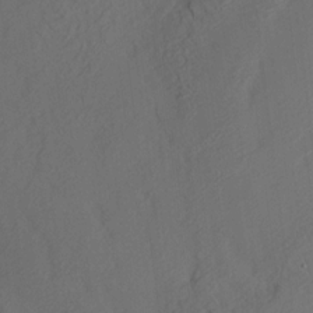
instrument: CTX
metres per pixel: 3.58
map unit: HNhu
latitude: 10.2901
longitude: 23.6344
